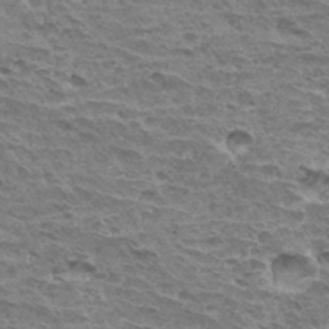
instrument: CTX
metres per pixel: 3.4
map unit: Hto
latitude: 32.1200
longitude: -40.2333
